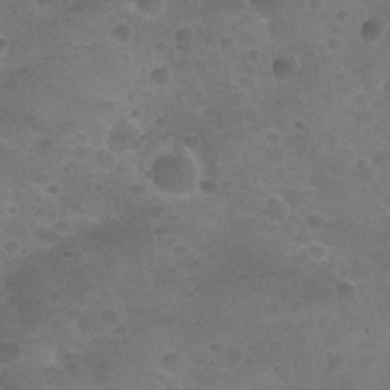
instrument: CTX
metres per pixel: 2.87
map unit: Nhu
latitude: 25.8016
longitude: -52.7813
